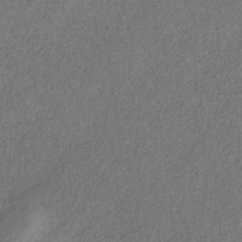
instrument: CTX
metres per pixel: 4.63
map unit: HNb
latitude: -32.2362
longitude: 58.2361
